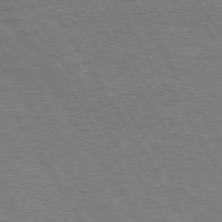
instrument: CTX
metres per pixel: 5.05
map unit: Hpe
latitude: 72.9514
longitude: -123.4426
